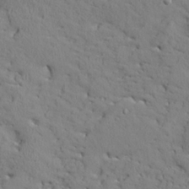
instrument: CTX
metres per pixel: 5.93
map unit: Ave
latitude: 24.2333
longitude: -133.0647
